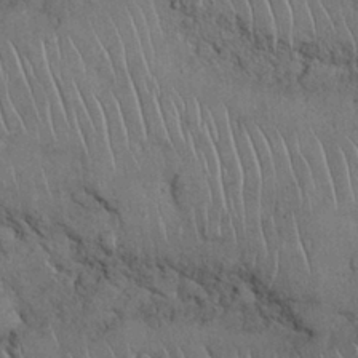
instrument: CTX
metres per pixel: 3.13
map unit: Nhu
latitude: 27.4427
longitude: -68.1956
